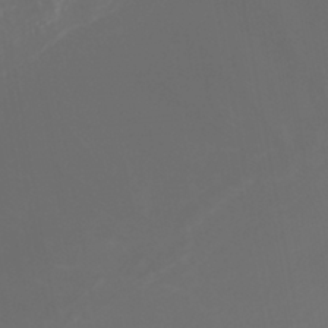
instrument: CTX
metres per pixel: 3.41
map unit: HNhu
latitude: -41.9178
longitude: 105.0675
